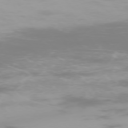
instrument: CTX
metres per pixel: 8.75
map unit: Ap
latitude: -76.7274
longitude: -73.7639
